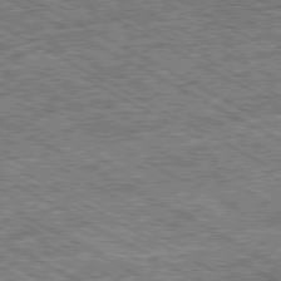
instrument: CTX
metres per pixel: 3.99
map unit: Ap
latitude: -80.2551
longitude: -78.6302
